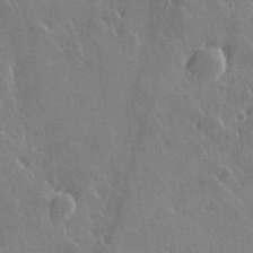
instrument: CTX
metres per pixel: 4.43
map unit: Hve
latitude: 27.8772
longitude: 145.7856
